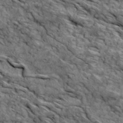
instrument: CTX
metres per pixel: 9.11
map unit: Ave
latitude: 18.7624
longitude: -134.3467
